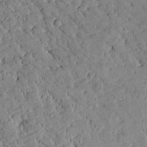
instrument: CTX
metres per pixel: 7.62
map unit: Htu
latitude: -1.8234
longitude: 174.6518
